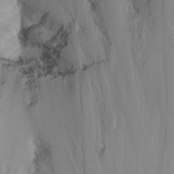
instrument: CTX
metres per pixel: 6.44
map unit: Nhu
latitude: -7.1998
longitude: -64.7057
